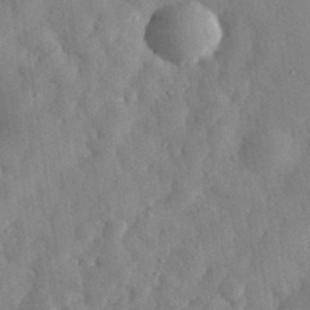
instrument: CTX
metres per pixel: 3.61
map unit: eHh
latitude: 30.9703
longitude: -76.4223
